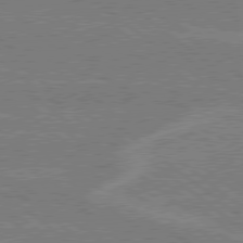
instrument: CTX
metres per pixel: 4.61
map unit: Hpe
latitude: 78.7813
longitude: -160.5734
